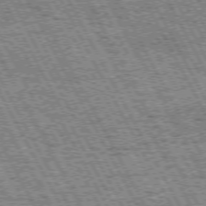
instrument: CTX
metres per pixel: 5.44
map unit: Hpe
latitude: 72.1578
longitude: -124.7813
